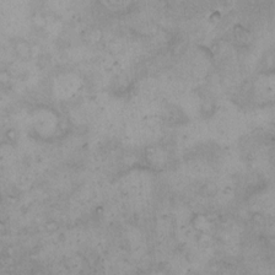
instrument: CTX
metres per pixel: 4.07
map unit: Hto
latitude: 8.6869
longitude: -60.1578
